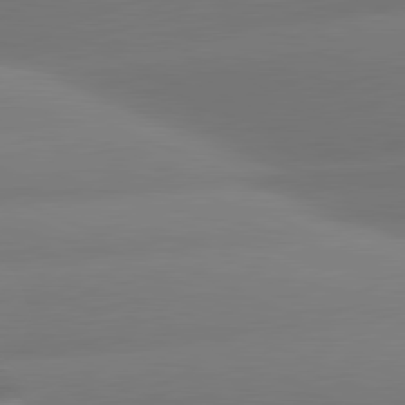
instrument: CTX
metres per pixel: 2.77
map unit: lApd
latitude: 80.9703
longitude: -161.7260
